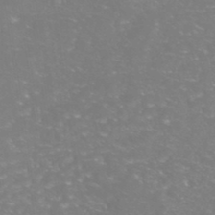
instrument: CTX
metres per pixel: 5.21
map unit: Nhe
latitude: -46.1228
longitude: 152.9352
